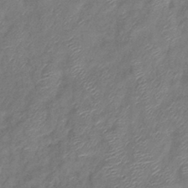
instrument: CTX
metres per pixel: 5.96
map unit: eHb
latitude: -39.4644
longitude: 78.2928
